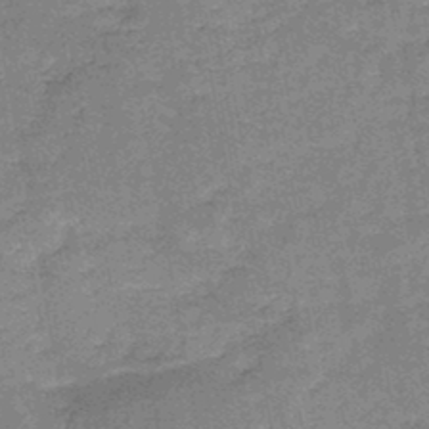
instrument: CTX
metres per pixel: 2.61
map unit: HNb
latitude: -45.6533
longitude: -36.6113
